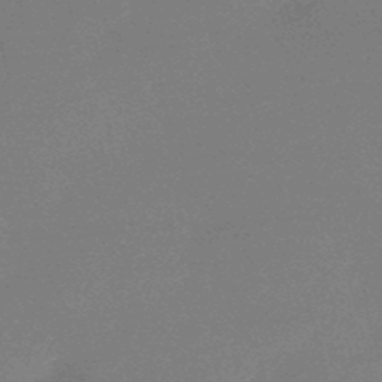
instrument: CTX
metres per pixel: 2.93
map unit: eHb
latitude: -48.0850
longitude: 87.0298
